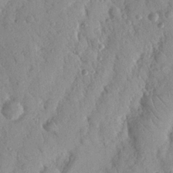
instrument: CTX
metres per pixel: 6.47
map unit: Nhu
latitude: 19.1592
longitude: -77.7071
